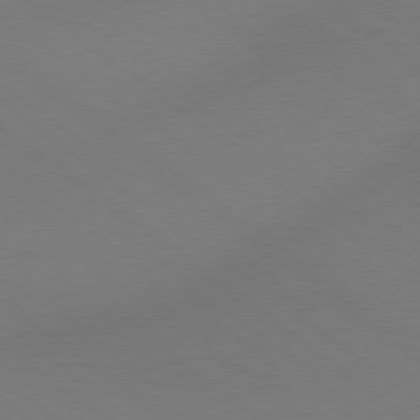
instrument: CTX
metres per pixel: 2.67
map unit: Hpe
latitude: 78.9325
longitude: -150.8569
